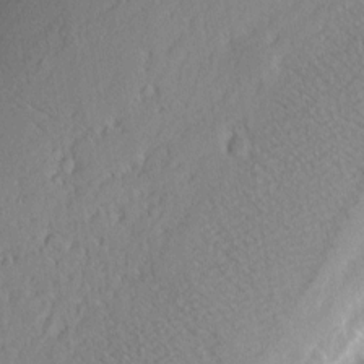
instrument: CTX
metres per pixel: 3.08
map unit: eHh
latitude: 2.7624
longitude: -77.5371
